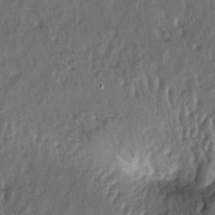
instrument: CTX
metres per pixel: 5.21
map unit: lAa
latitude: -5.8233
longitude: -124.8947
